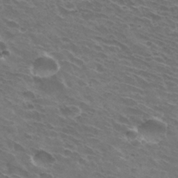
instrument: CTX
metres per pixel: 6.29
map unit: Hto
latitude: 32.3089
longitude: -43.2348
